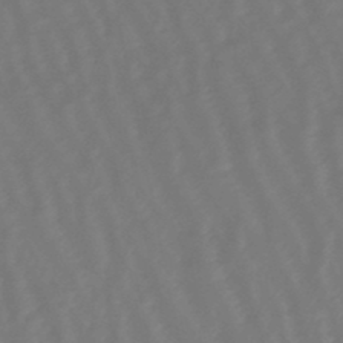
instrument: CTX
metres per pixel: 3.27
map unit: eHb
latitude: -46.8786
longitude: 81.6344
